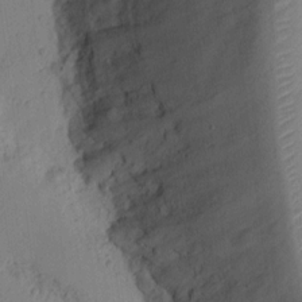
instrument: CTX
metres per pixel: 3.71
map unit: Ht
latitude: 10.5546
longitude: -74.2712
